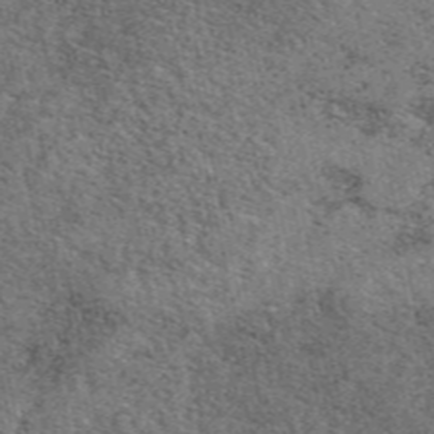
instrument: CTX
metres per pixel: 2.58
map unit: eAb
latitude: 48.4412
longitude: 106.1417
